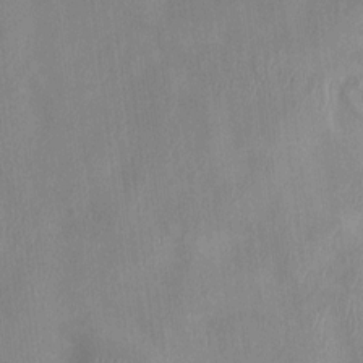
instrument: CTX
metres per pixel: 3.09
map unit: HNhu
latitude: 4.6679
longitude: -6.1956
